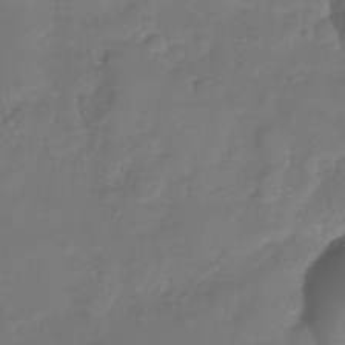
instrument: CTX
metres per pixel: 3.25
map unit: Nhu
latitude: -26.6140
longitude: -57.4426
